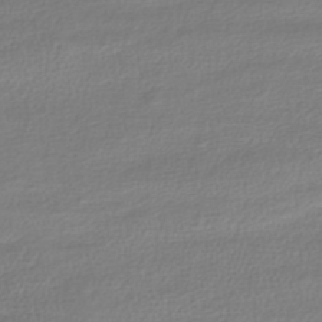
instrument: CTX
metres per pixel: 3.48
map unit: HNhu
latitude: -44.0283
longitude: 99.0486
